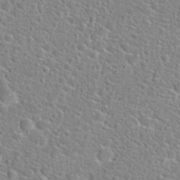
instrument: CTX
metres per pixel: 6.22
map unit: Hto
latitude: 24.4978
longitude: -49.2348
